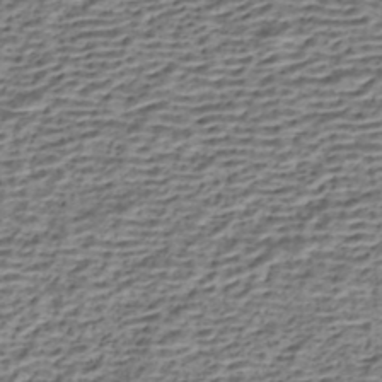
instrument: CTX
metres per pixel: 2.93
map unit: HNhu
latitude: -42.8219
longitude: 105.6533
